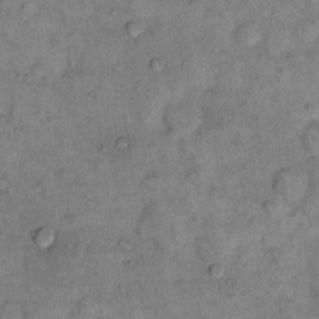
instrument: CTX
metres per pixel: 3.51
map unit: eHh
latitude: 15.4049
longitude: -65.2159
